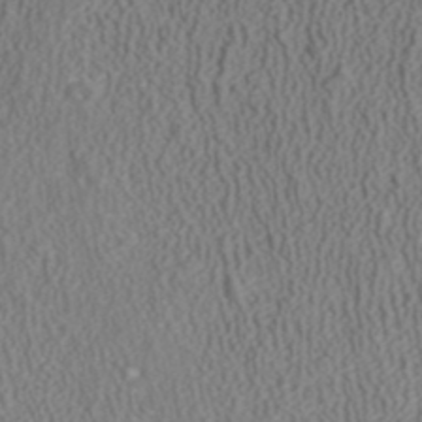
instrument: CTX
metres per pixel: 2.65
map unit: ANa
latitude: 41.2348
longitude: 27.5399
